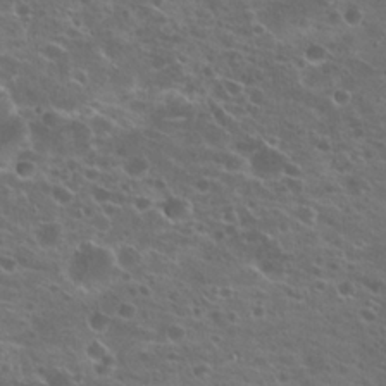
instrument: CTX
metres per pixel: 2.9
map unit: Hto
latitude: 22.1200
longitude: -40.8380
